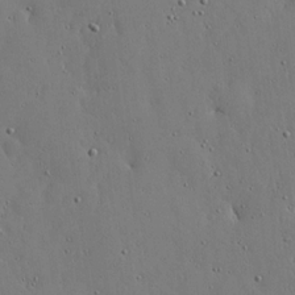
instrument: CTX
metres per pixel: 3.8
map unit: lHvf
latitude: 18.8947
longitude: -114.5167
